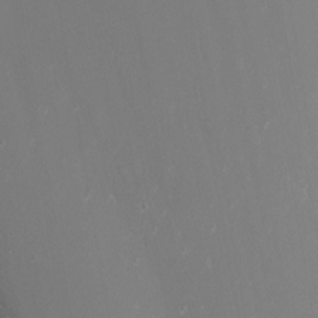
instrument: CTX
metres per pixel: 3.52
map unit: Nhu
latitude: -7.7855
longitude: -74.7435
